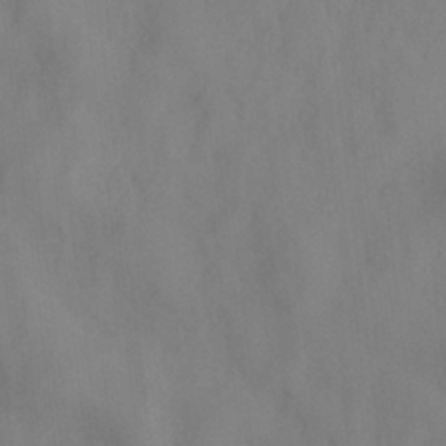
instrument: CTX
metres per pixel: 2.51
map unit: HNhu
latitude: -27.7477
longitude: 74.0472
